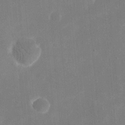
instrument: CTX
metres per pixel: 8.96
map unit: eHh
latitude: 20.2523
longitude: -67.8961
